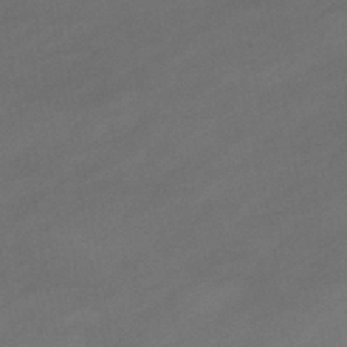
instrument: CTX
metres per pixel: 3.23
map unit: eHb
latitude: -42.7274
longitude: 85.1053
